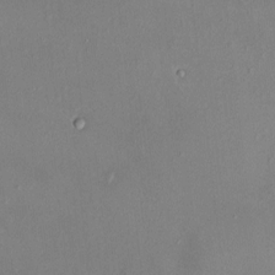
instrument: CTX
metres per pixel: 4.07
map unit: HNhu
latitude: 5.5749
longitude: 6.9919
